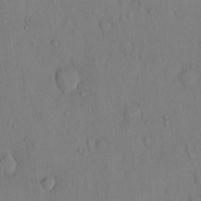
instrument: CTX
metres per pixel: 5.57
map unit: Hto
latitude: 13.0459
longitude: -56.6112
